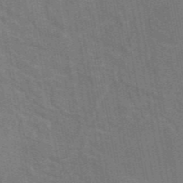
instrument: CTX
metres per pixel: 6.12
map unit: eAb
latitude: 46.1767
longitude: 122.1606
